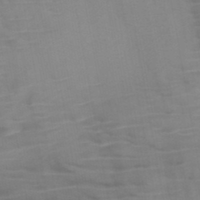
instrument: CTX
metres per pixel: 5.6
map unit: HNb
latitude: -46.5762
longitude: -47.8017
